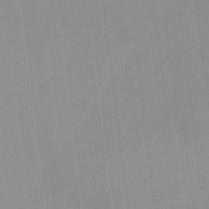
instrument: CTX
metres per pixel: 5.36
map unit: Nhu
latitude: -7.2187
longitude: -90.7057
